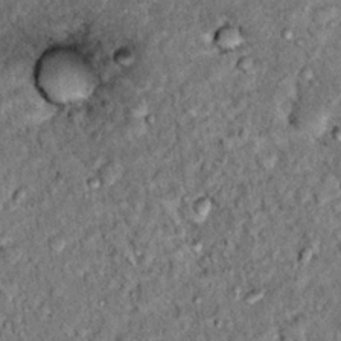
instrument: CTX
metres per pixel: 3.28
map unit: Hto
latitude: 15.2159
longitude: -35.6127
